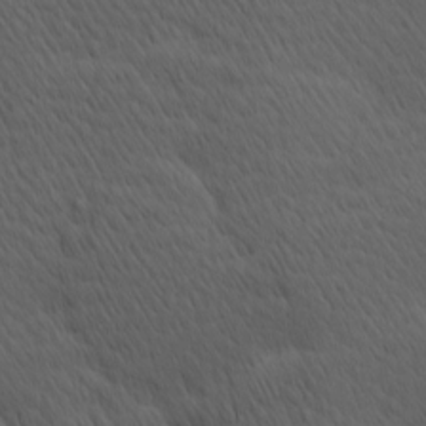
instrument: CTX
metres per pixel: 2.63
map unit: Hve
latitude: 12.2901
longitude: -90.2711
